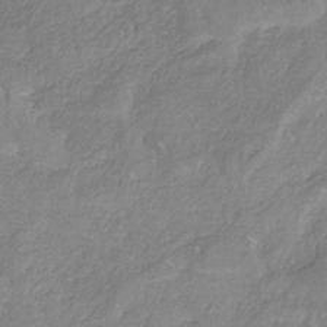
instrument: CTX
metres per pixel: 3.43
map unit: HNb
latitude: -33.5022
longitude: 59.3320
